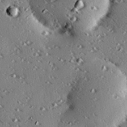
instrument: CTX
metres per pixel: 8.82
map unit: eHh
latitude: 22.2900
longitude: -90.2334
